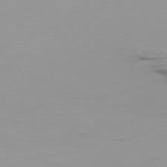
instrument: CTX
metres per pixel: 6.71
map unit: Hpe
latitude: 75.5371
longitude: -129.0458
